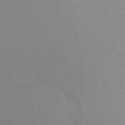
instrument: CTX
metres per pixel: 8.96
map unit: Ht
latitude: -8.3873
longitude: -32.0444
